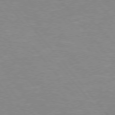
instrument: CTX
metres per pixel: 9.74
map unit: Hpe
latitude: 75.7261
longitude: -154.7435
